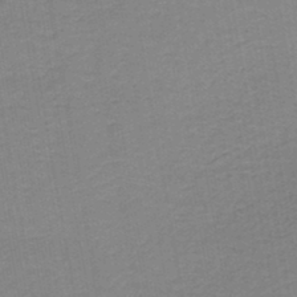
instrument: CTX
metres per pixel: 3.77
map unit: HNb
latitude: -44.7085
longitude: 52.0661
